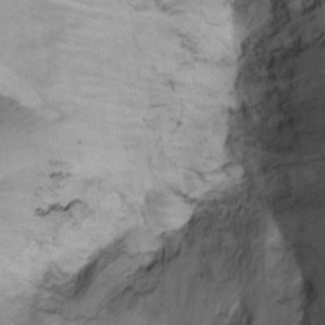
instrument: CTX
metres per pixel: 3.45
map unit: Ht
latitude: 6.5924
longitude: -30.1011
